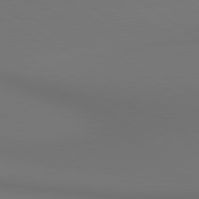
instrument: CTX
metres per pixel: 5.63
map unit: lApd
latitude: 80.7624
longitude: 153.7855
